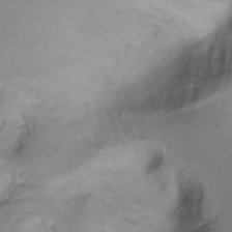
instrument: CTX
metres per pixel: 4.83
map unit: Ht
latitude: -6.8219
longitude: -27.3482
